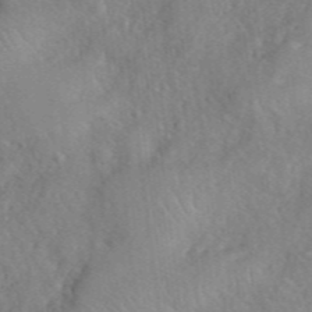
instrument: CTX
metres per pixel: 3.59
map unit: eHh
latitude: 40.3845
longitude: -56.3467
